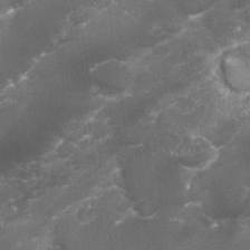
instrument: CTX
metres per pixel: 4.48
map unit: Nhu
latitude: 26.6869
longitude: -61.1214
